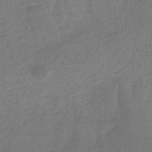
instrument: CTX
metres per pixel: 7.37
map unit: HNb
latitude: -36.3306
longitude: 58.1605
